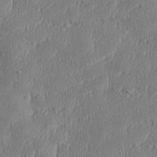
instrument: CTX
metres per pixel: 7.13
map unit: Aa
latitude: 28.2900
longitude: -137.8961
